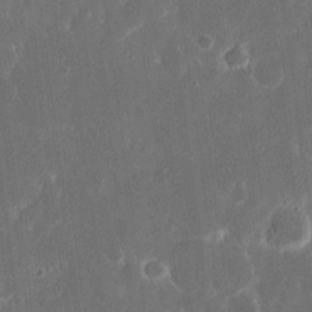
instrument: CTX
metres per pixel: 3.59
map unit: eHh
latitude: 16.1767
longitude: -72.9136
